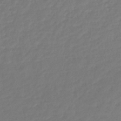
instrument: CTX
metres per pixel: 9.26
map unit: lHb
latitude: -46.6140
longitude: 61.8611
